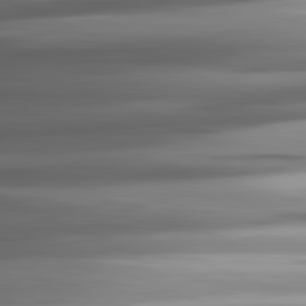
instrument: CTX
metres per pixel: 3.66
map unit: lApd
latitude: 81.9150
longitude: -140.8569
